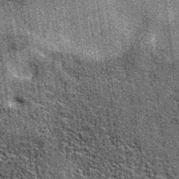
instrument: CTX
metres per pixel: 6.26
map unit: eAb
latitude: 38.3089
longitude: 107.6911
